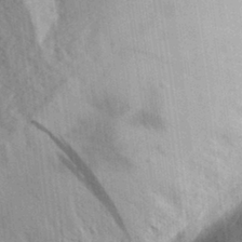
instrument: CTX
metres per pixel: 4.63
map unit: eHh
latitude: 30.4790
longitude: -74.3656
